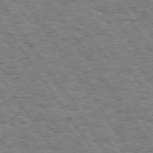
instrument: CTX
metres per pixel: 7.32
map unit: Hpe
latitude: 74.2145
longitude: -138.8380
